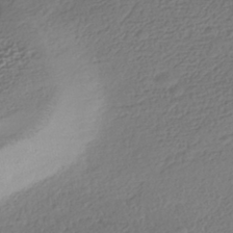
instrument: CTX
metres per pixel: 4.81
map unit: HNhu
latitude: -41.5021
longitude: 98.1228
